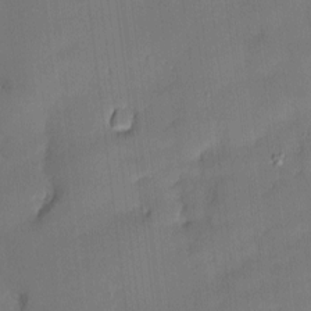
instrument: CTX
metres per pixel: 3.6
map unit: Hve
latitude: -9.9556
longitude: 176.1984
